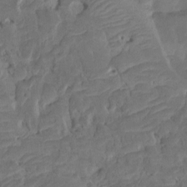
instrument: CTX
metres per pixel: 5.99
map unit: Htu
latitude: -7.8800
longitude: -66.4412
